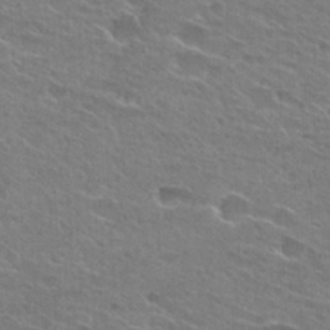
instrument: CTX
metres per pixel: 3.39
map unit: Hto
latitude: 25.3103
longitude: -43.9150
